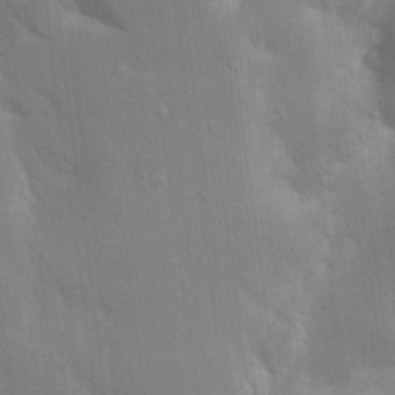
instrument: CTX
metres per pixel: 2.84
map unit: Aa
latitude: 16.1200
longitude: -148.9325
